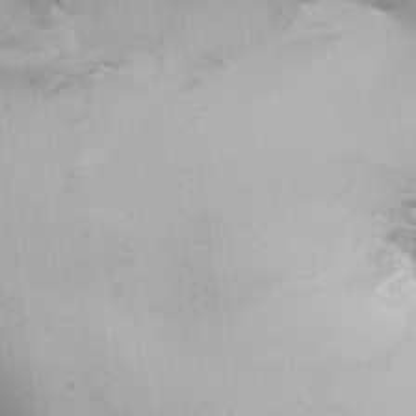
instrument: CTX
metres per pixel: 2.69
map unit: HNhu
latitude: 7.9150
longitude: -0.5923
